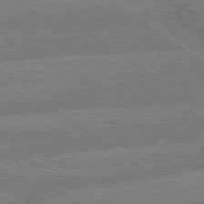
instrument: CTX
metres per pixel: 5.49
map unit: lApd
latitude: 79.5371
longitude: -160.8758
